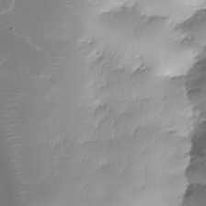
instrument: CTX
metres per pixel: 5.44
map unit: Nhe
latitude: -37.8611
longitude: -148.6302
